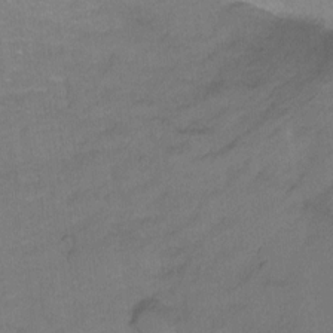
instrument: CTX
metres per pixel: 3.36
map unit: Hto
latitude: -4.1794
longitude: -35.8583
